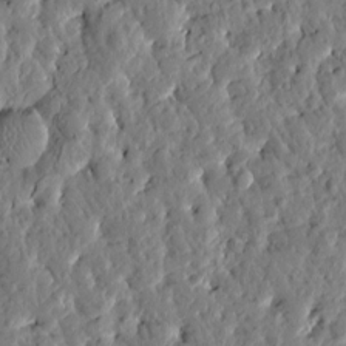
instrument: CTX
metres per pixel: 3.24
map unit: Htu
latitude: -1.5588
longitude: -179.9339
